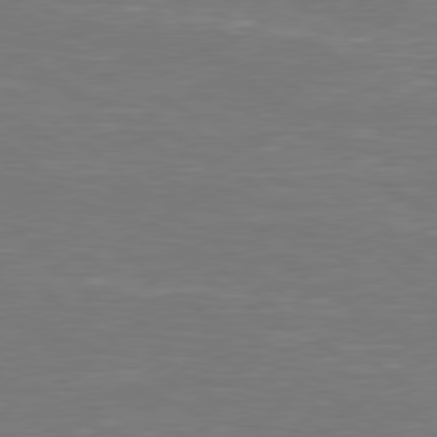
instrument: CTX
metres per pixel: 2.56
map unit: Hpe
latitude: 78.6491
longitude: -126.1767
